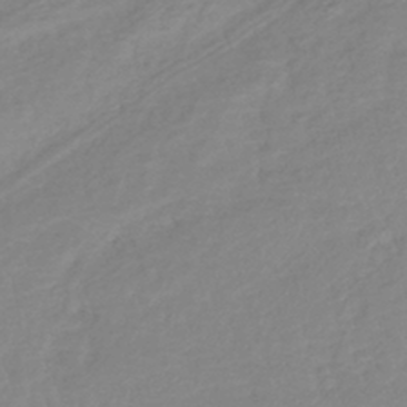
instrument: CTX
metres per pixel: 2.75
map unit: lHb
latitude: -40.1606
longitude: 72.4251
